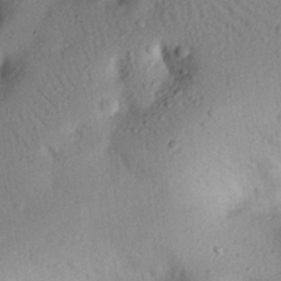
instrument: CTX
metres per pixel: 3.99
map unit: eHh
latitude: 25.1592
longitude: -77.2915
